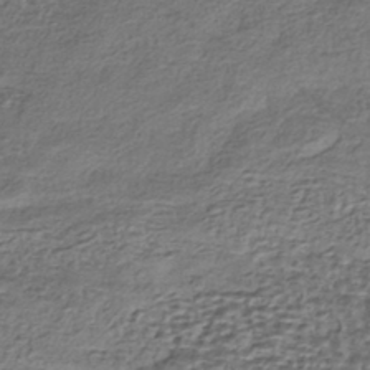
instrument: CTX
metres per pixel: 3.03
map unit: eHh
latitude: -42.2928
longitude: 117.5777
